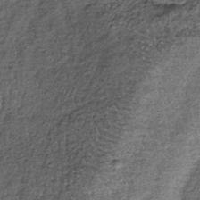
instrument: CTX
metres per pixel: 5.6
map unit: lHb
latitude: -39.7099
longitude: 65.5399
